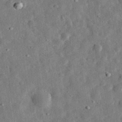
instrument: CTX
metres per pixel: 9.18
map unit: eHh
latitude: 33.0270
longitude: -76.9891
